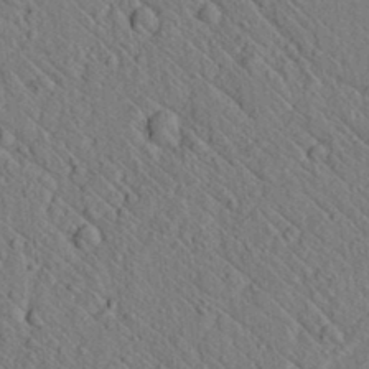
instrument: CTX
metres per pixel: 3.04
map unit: lAvf
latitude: 7.3860
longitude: 159.9367
